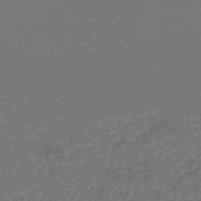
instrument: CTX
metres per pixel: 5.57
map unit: HNhu
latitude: -47.9367
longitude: 96.9542
